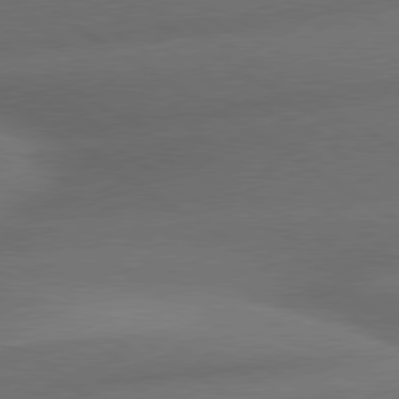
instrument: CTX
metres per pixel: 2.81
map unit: lApd
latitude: 79.6883
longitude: -154.8380
